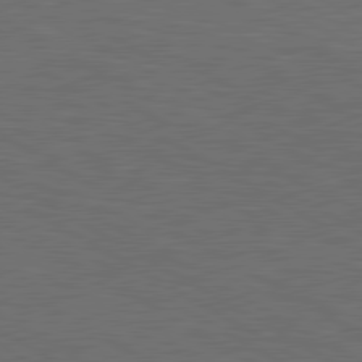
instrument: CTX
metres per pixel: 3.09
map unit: lApd
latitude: 80.5357
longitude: 117.4454
